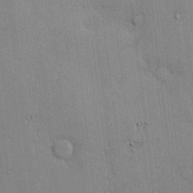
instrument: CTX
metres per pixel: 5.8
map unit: Hve
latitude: -9.6155
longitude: 176.1984
